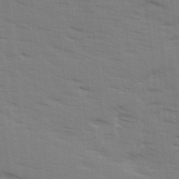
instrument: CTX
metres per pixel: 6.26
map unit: Ave
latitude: 14.5735
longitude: -102.5357
